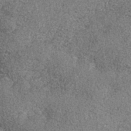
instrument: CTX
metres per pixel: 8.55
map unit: Nhe
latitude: -35.9367
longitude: -130.0444
